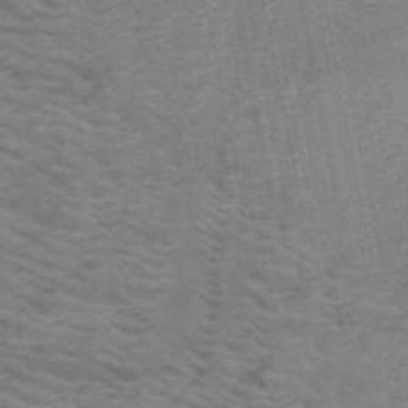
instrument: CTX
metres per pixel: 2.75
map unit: HNb
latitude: -53.8611
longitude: -45.4804
